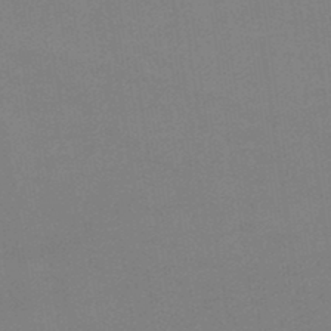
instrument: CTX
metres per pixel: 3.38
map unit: lHb
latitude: -47.5966
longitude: 67.1620
